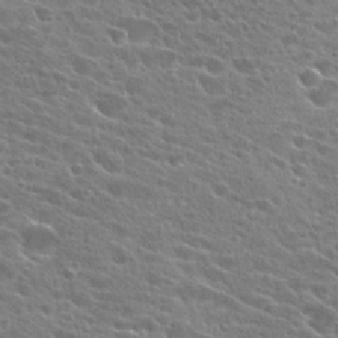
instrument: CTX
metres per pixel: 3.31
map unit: Hto
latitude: 23.9339
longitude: -41.1592
